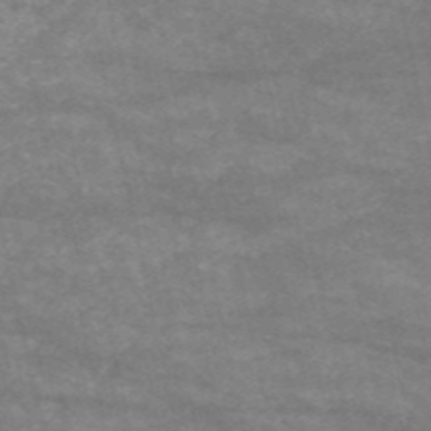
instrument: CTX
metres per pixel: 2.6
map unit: HNb
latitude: -53.4832
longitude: -38.8191
